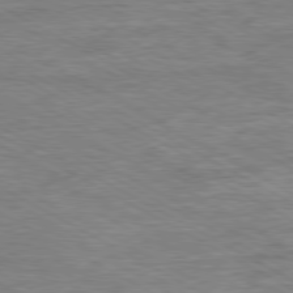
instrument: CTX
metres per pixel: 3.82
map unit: Ap
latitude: -80.4818
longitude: -76.9136
